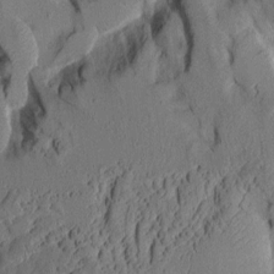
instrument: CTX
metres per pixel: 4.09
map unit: Aa
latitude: 8.7246
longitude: -127.5749
